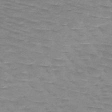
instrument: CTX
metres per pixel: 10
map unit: HNb
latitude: -48.1984
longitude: -48.9325
